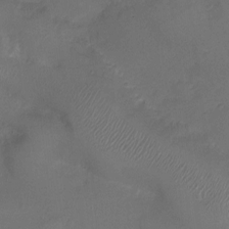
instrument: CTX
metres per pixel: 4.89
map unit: Ht
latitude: -6.7274
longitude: -21.1781
